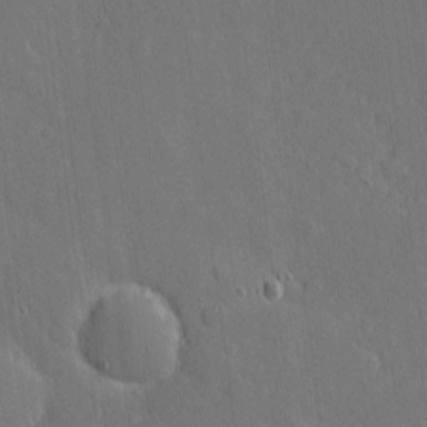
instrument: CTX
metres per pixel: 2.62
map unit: eHh
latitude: 3.8016
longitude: -73.4049
